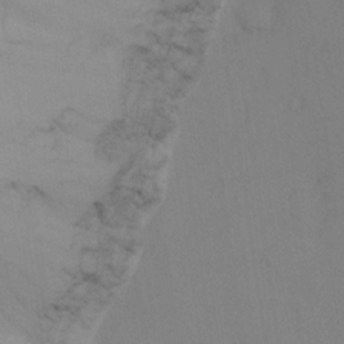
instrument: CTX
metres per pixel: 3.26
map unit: Nhu
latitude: -3.6532
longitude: -70.6301
